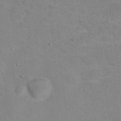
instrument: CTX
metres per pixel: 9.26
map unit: Hto
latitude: 17.0270
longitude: -39.0836
